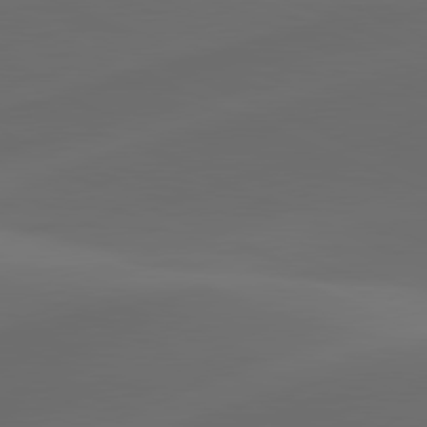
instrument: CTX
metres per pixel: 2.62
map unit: lApd
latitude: 80.9703
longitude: -83.1214
